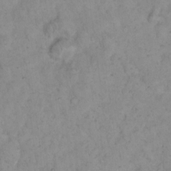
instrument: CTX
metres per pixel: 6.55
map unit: eHh
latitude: 16.1389
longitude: -63.7639
